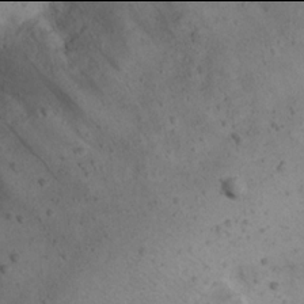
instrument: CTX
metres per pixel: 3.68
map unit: Nhu
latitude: 21.9906
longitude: -72.0633
